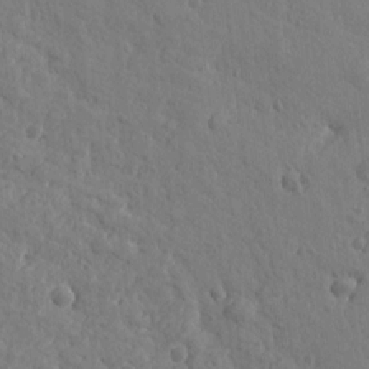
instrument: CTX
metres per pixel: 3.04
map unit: Htu
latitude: -0.5574
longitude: -175.8017
